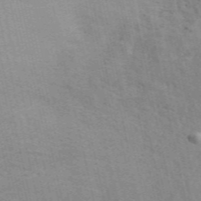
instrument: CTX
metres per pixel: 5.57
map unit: ANa
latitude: 49.6316
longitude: -72.7058
